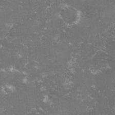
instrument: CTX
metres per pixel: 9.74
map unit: lHvf
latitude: -14.8030
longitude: -99.8772
